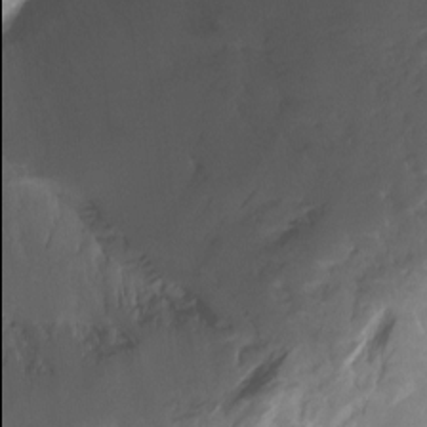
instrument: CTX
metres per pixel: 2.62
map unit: Hto
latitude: -7.5021
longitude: -49.9906
